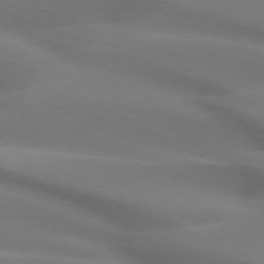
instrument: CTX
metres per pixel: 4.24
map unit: lApd
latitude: 73.0459
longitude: -49.5560
